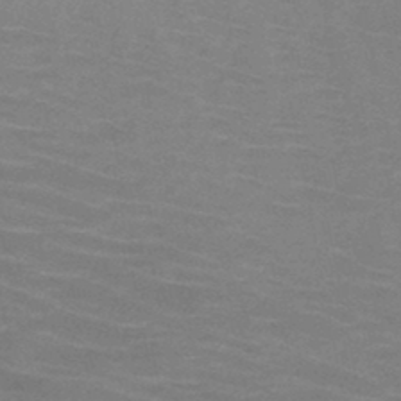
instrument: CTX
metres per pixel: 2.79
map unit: HNb
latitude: -46.3873
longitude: -46.3468
